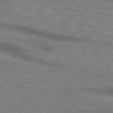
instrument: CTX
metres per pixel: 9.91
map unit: lApd
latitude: 74.1389
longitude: -76.1389
